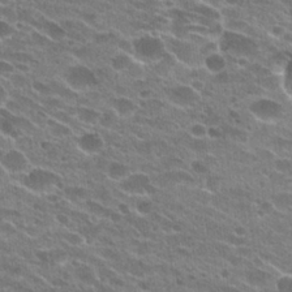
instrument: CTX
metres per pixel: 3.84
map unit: Hto
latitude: 24.3089
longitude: -42.3278
